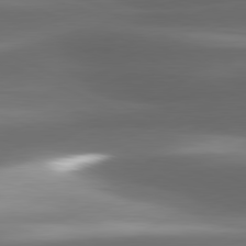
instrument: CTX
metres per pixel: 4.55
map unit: lApd
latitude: 81.0836
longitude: -143.0270
